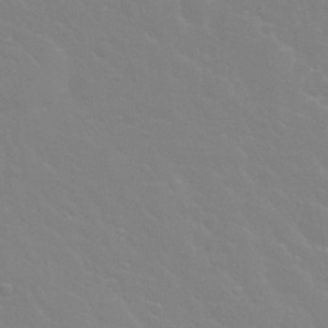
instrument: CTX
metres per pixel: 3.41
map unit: Nhu
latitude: 28.3656
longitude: -52.0255
